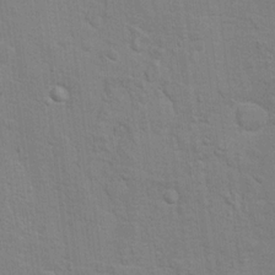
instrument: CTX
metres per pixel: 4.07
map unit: Hto
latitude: 16.1389
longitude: -38.1956
